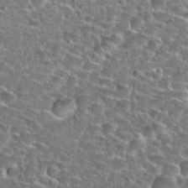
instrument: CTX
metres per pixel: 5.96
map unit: Nhu
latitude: 28.9136
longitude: -49.4426
